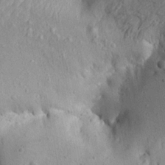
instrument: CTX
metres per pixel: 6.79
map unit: Aa
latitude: 15.2159
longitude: -142.2712
